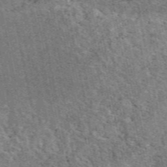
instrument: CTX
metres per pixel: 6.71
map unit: eAb
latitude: 48.8191
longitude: 116.3306
